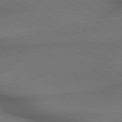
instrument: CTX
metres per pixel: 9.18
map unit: lApd
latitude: 79.4805
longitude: -173.8205
